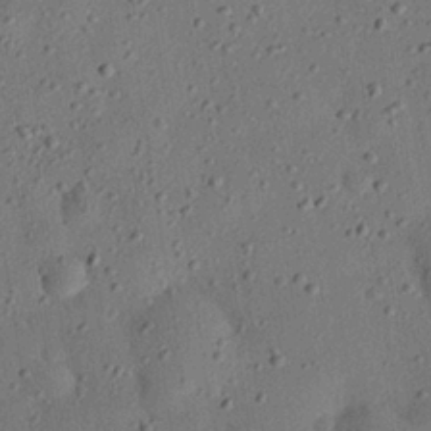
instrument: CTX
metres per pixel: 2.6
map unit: eHh
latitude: 26.4034
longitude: -77.2348
